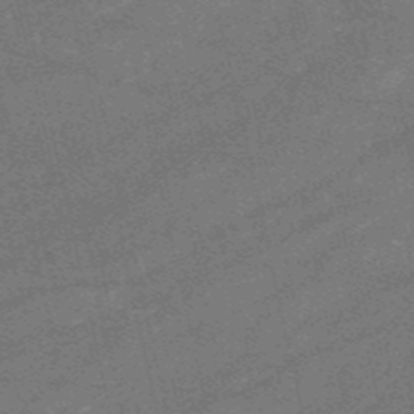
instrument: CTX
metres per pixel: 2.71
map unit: HNb
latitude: -52.6707
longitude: -40.6490
